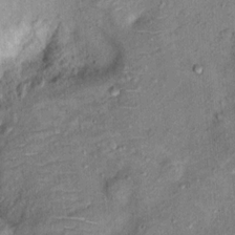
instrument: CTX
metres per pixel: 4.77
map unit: Hto
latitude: 10.5546
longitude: -37.9528
